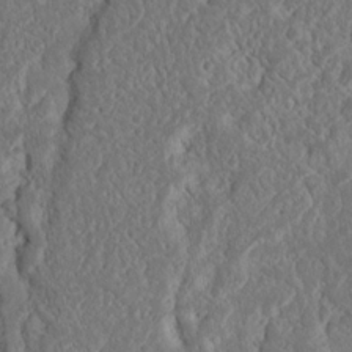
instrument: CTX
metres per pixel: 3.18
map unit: Nhu
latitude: 16.1389
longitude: -74.4601
